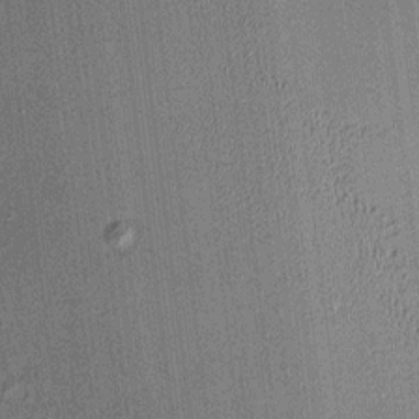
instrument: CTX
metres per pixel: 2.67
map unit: HNhu
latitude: 7.8583
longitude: 13.4643
